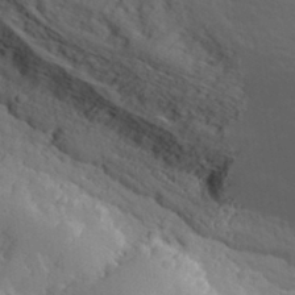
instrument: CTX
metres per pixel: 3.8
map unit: lHvf
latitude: 33.7450
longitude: -82.9135
